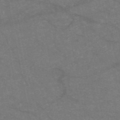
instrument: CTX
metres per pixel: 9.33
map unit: HNb
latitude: -55.4455
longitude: -39.8772
